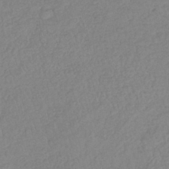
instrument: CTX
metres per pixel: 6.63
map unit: lHb
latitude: -40.9919
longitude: 61.8233
